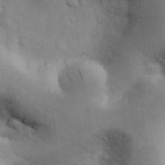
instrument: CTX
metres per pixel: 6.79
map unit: Nhu
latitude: 27.8583
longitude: -71.4426
